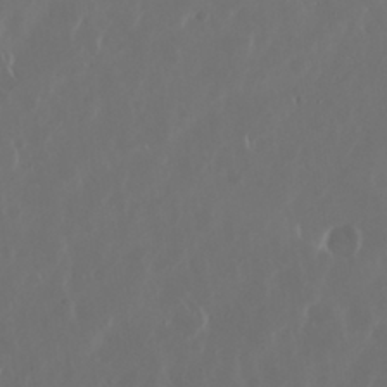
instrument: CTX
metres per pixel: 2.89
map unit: Nhu
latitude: 30.3468
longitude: -59.8017
